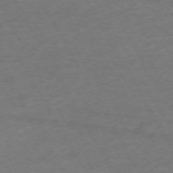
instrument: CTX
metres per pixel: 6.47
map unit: Ap
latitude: -72.7085
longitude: -69.7072
